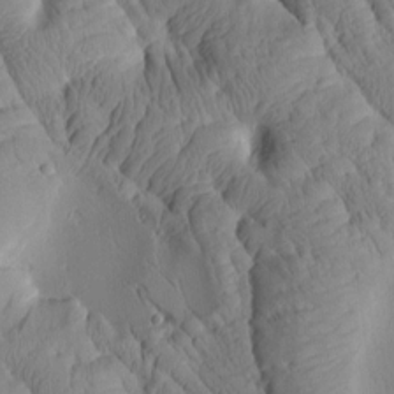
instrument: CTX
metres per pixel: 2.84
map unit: Htu
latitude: 2.4412
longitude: 177.6533
